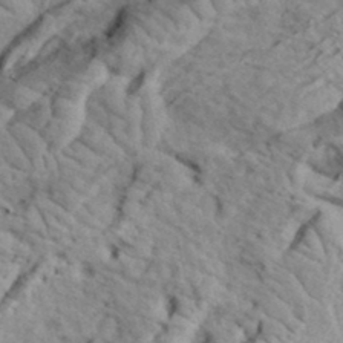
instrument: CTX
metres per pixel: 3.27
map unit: eHh
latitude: 35.4804
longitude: -78.5546
